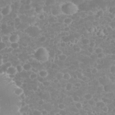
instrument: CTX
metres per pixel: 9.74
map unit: eHh
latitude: 32.4034
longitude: -61.1025
